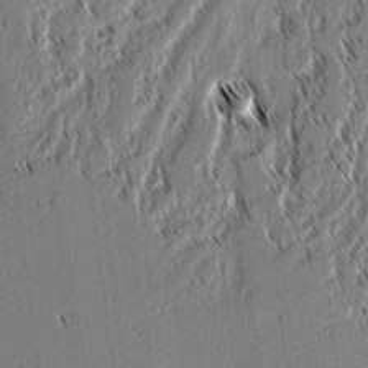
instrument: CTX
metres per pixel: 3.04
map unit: lAvf
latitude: 2.3467
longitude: -106.4979
